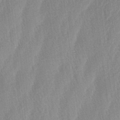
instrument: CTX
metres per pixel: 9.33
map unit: lAa
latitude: -5.8422
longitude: -129.0458
